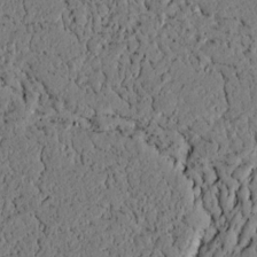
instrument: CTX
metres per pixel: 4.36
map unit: lAvf
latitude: 4.1956
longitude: 167.7100
